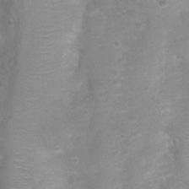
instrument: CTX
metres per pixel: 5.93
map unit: Nhu
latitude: 3.8961
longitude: -25.0269
